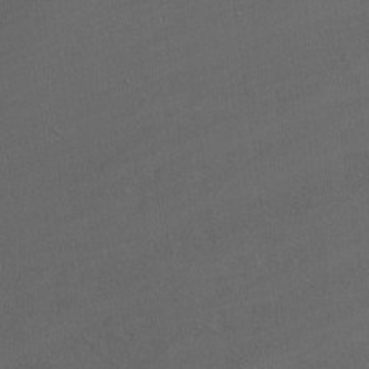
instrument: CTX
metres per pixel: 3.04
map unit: Nhu
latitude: -4.7274
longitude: -83.3859
